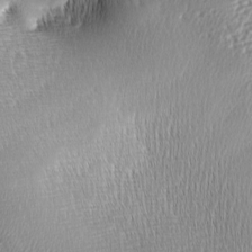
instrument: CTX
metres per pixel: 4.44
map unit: lAa
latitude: -6.1983
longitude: -122.8191
